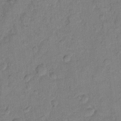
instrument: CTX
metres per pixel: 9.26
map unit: eHh
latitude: 11.2726
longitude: -64.8947
